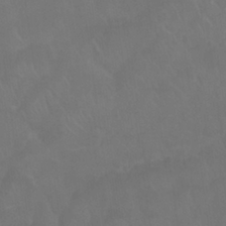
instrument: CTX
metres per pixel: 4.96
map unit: Nhu
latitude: 26.4790
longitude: -54.1956
